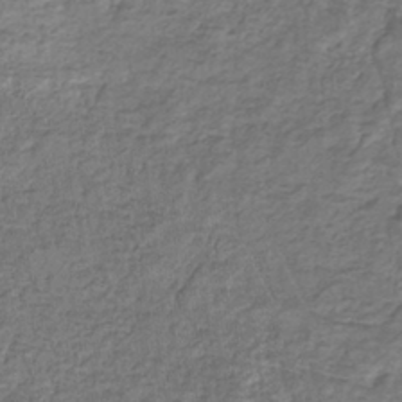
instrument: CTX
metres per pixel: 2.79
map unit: eHb
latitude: -33.6155
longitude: 75.5399
